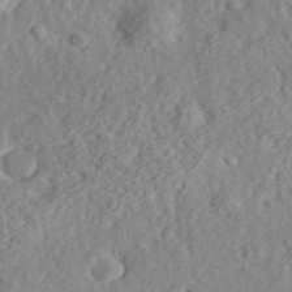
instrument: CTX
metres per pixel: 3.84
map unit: eHh
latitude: 36.4790
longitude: -78.9136
